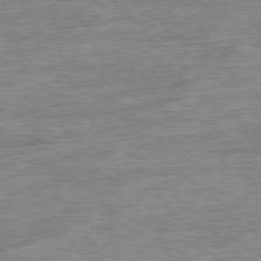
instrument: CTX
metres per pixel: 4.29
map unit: Ap
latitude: -80.5385
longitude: -92.4979
